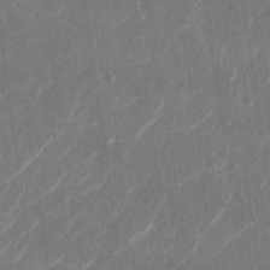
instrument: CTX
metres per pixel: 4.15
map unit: Nhu
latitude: -29.5210
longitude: -71.2159
